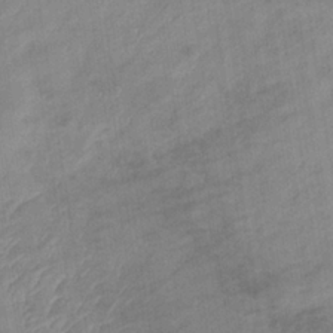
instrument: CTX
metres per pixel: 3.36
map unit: lHb
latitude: -33.9367
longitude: 71.8422
